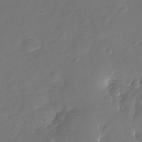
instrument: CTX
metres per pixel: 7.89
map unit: Nhu
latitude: -28.1606
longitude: -68.0633
